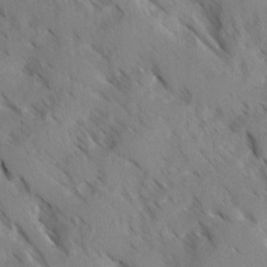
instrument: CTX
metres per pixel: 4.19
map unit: Ave
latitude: -0.7086
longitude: -111.2726
